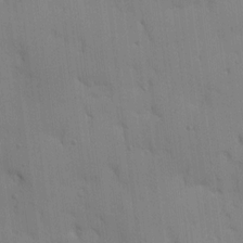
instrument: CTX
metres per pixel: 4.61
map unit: Ave
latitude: 12.4223
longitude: -101.1970
